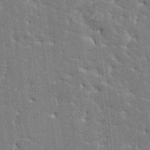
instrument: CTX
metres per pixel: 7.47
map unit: HNhu
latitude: 6.1389
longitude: -5.4237
